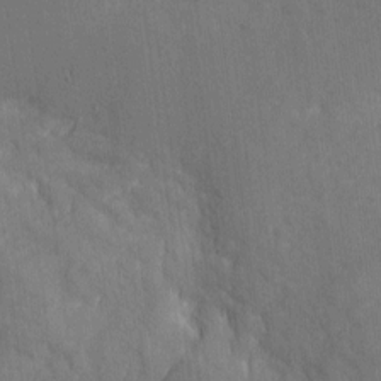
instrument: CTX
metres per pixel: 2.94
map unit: eHh
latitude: 3.8205
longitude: -72.6113
